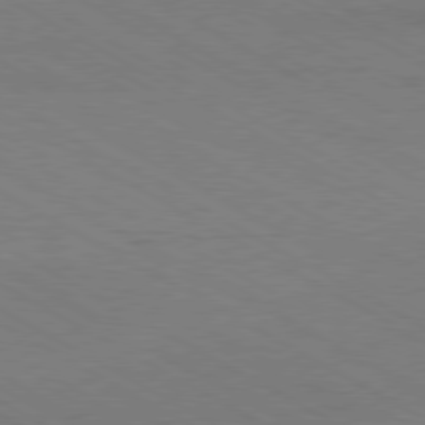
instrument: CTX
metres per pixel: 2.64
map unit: Hpe
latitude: -80.6897
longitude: 17.1431
